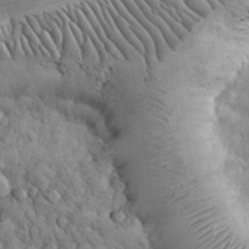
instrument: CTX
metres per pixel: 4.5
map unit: eHh
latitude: 32.4979
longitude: -68.2712
